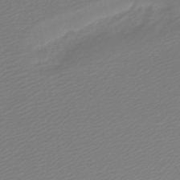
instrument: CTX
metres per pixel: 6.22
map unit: lHb
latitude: -46.1417
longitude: 57.0486
